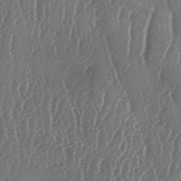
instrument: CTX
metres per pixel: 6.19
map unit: lAa
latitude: -7.1242
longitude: -129.7072
